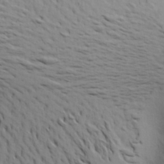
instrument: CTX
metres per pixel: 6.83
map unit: Aa
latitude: 21.1781
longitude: -148.2711
